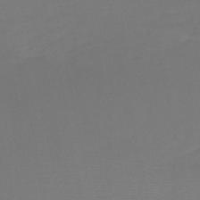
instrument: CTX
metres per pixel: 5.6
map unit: HNb
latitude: -51.4832
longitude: -46.7058
